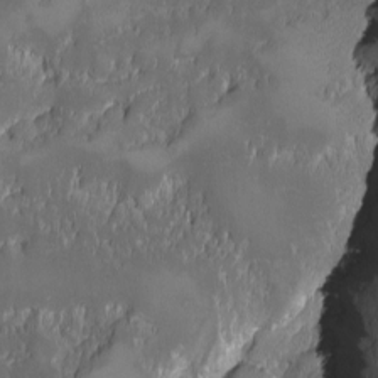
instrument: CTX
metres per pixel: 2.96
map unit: Ave
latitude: -10.0094
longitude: -116.9703
